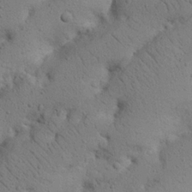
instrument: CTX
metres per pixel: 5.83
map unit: Nhu
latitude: 21.1970
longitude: -74.7624
